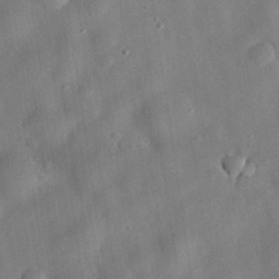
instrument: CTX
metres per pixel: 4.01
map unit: eHh
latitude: 29.7638
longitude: -72.6302
